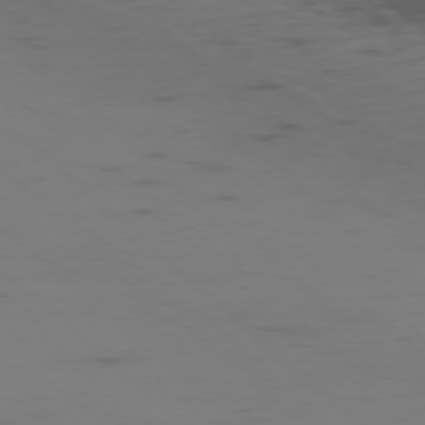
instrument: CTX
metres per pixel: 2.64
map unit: Ap
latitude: -76.9731
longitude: -67.3670
